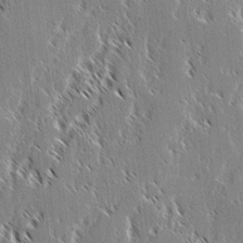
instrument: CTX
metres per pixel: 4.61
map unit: lAvf
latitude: 3.0836
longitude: -106.8380
